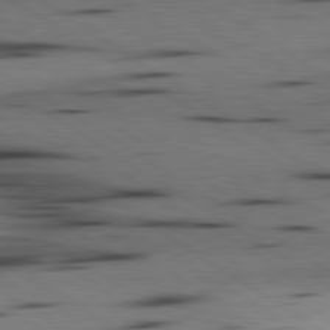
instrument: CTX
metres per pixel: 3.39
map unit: lApd
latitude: 80.4034
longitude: 161.6344
